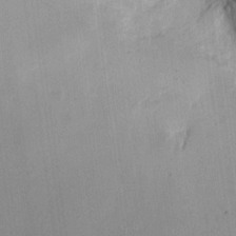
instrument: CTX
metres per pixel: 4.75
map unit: eHh
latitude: 10.8380
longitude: -69.2159
